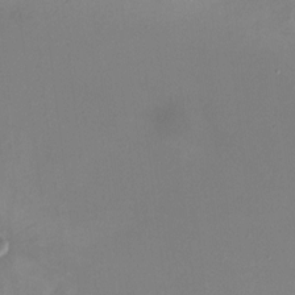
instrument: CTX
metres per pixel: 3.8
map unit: HNhu
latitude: 6.3278
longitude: 8.1039
